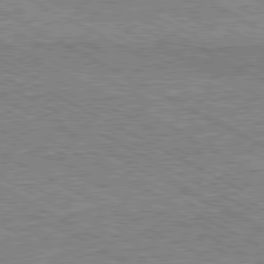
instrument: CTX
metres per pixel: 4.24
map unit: Hpe
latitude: -80.9164
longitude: 20.7652
